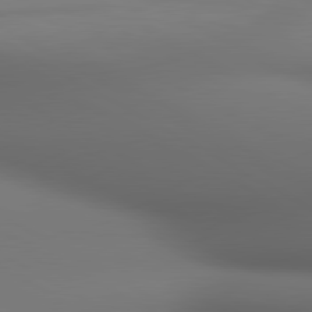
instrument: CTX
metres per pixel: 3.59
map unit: lApd
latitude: 80.6868
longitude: 137.1053
